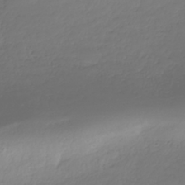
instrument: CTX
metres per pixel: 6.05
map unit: HNhu
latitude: -37.3131
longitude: 32.5763
